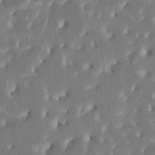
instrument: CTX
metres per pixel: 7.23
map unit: HNhu
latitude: 5.7827
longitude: -6.5168
